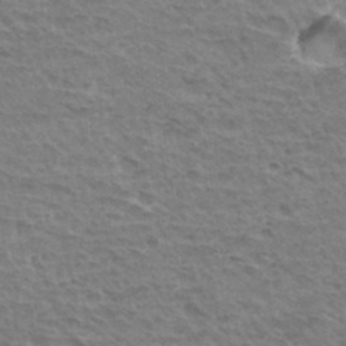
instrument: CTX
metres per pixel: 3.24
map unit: Hto
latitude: 35.3670
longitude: -43.8583
